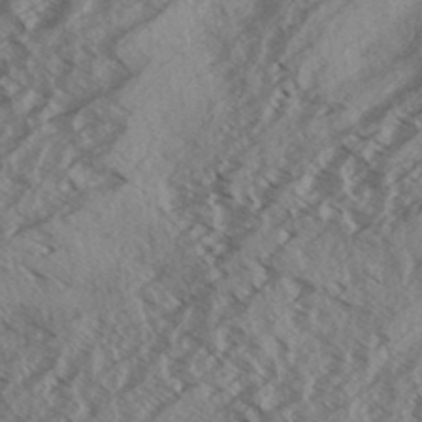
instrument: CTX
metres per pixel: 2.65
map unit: Aa
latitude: 33.4804
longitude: -139.6505
